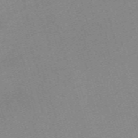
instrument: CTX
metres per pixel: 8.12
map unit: eHh
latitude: -62.4629
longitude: 54.2929
